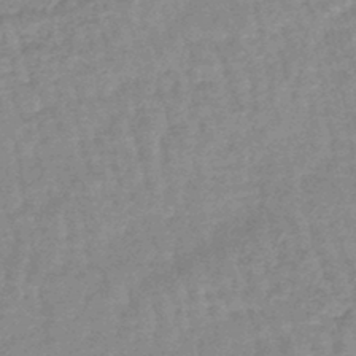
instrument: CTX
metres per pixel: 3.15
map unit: lHb
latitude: -45.2565
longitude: 79.7666
